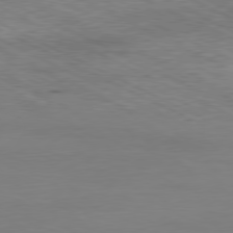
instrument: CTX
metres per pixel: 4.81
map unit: Ap
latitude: -81.0109
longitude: -84.4601
